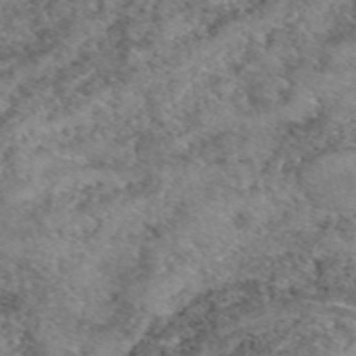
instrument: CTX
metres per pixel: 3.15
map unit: eAb
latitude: 49.3104
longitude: 109.9556
